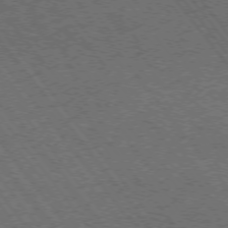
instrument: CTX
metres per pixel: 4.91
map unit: Ap
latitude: -75.8423
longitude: -62.8569
